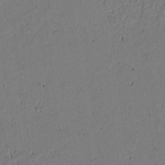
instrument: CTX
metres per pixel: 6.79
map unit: Htu
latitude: -2.6329
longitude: 169.4832
